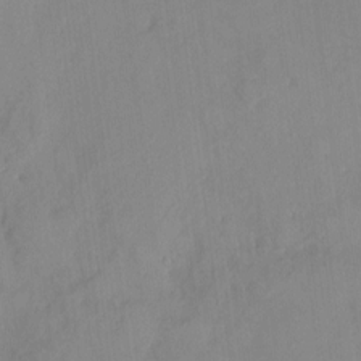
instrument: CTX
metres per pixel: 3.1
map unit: HNhu
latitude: 6.2711
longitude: -3.7071
